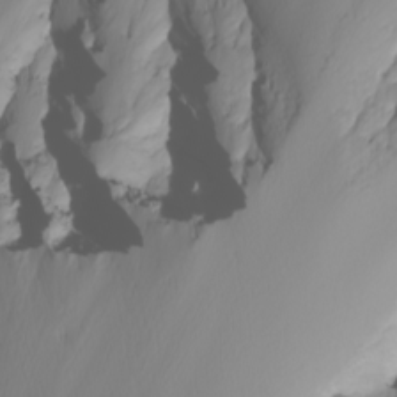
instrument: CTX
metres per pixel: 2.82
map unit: Nhu
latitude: -8.5196
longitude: -95.4427
